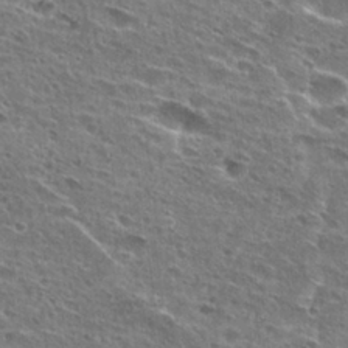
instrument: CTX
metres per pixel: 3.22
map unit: Hto
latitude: 27.1781
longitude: -45.5749
